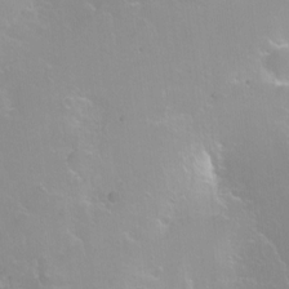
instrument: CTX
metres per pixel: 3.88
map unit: Nhu
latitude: -6.7085
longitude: -47.9906
